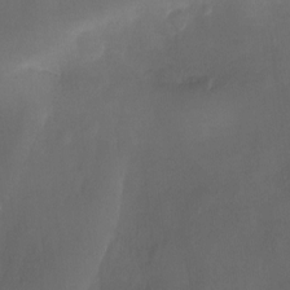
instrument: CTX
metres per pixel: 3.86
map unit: Ht
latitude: -10.0283
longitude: -46.6302
